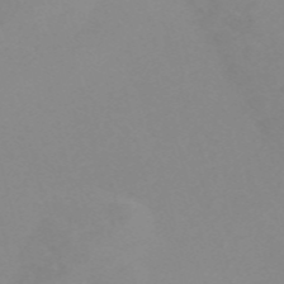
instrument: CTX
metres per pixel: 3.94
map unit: Nve
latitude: -56.8975
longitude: 53.1242
